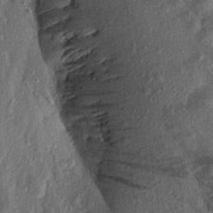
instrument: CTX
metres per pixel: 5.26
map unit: Aa
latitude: 17.3482
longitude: -146.4790
